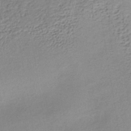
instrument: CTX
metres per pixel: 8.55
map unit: lHb
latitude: -38.1984
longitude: 68.4062
